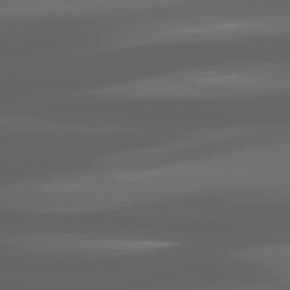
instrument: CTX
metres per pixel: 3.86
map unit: lApd
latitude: 80.7435
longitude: -140.4034
